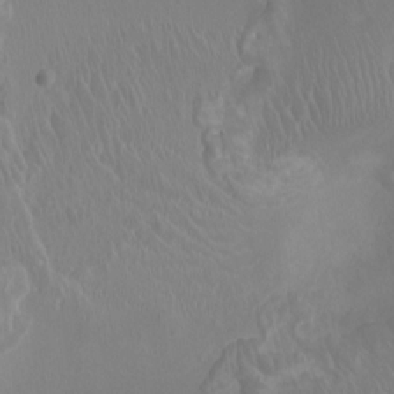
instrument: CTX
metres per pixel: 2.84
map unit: Ht
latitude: -2.5762
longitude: -17.4237
